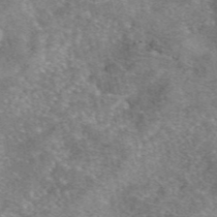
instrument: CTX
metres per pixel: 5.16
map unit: eAb
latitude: 46.7813
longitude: 103.1431
